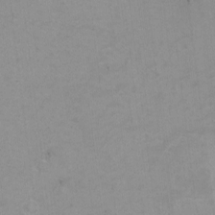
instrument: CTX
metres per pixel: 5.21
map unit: eHh
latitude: -1.8990
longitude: -79.6127
